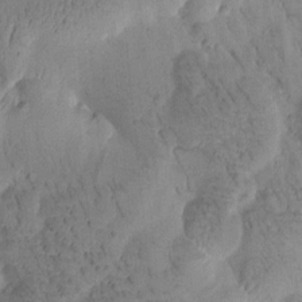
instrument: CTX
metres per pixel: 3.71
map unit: Htu
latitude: -0.5763
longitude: 172.7841
